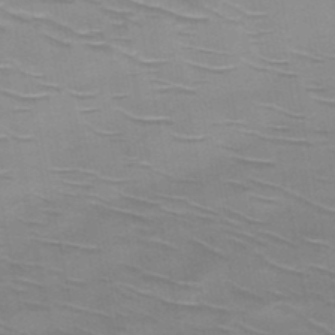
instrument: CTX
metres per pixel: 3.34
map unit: HNb
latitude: -47.7099
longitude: -48.3656
